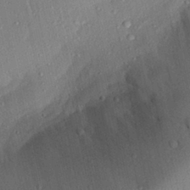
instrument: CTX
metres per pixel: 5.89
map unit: Aa
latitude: 28.8002
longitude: -135.0080
